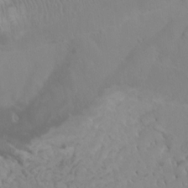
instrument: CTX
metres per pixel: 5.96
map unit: Htu
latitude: 2.0633
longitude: -21.1403
